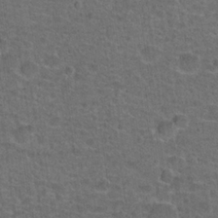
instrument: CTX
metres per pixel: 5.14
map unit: Hto
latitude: 22.2711
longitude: -46.0822
